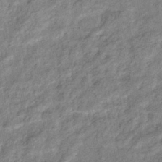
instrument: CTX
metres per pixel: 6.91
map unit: eHb
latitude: -39.0298
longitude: 80.2740
